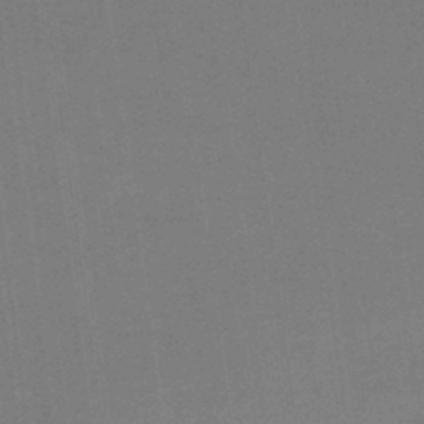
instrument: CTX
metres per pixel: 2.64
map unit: HNb
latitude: -44.1228
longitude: -44.8002
